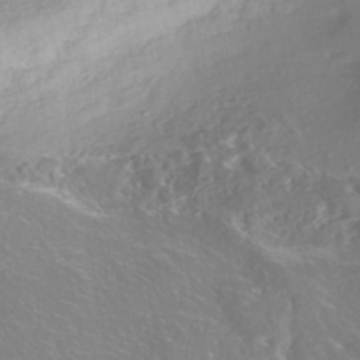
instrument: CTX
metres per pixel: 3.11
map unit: Nhe
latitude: -46.0472
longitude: 153.7666
